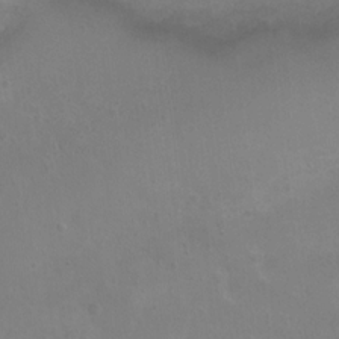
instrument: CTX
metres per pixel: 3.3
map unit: Ht
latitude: 4.2900
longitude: -19.9339
